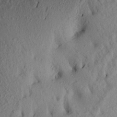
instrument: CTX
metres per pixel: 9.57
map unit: Aa
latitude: 21.7639
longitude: -147.9339
